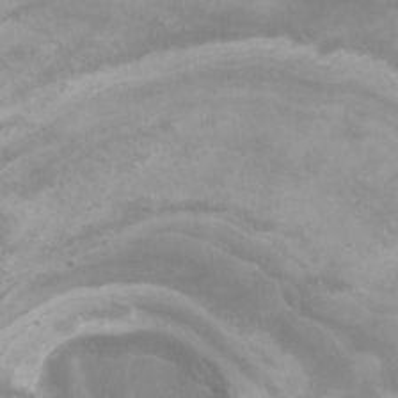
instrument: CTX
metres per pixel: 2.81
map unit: Nhu
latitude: -11.1620
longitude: -75.0836
